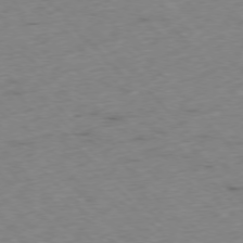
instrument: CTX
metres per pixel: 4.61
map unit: Ap
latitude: -76.6141
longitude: -60.5734
